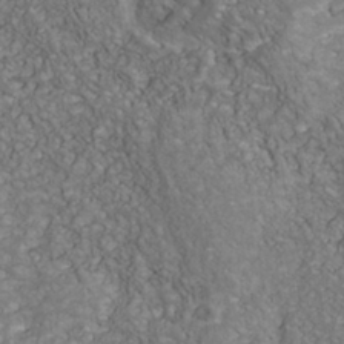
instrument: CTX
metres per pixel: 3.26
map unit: Nhu
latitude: -39.6722
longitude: -83.4048
